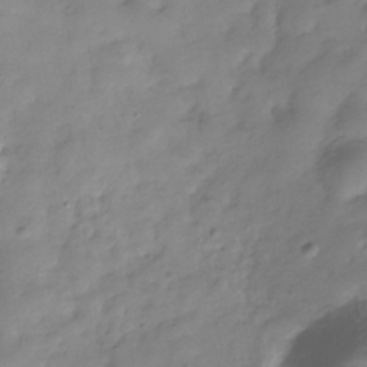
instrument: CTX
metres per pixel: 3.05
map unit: Hve
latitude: -32.1417
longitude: 91.6155
